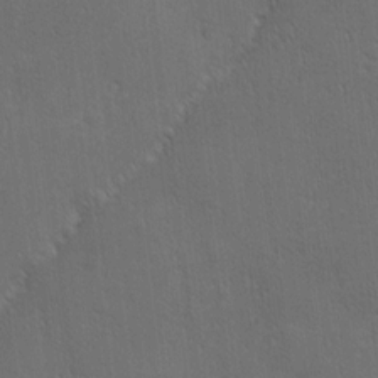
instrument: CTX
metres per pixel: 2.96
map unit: Ave
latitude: -8.0850
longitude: -121.1970
